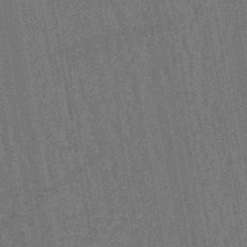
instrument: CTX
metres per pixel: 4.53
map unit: lHb
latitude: -43.2942
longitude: 65.4077
